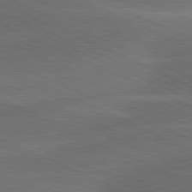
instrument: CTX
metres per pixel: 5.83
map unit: lApd
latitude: 80.2711
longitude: -83.5749
